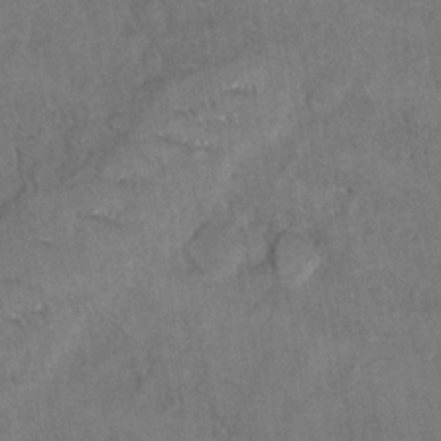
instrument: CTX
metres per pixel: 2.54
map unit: Hto
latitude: 8.7624
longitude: -35.5938
